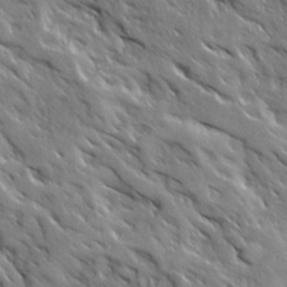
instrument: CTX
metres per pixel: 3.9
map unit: Ave
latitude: 19.2726
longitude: -136.1389
